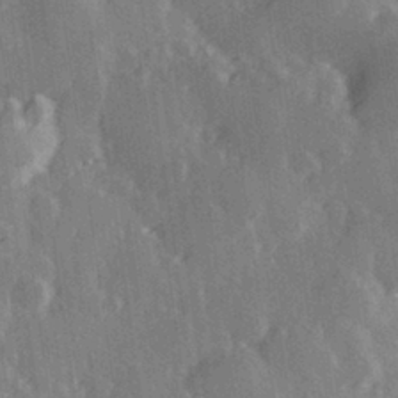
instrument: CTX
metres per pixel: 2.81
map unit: Hve
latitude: 28.8947
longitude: 147.2376
